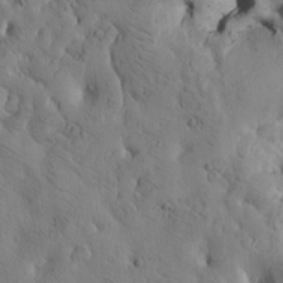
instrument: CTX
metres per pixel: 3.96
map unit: Htu
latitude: -3.3698
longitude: 170.7841
